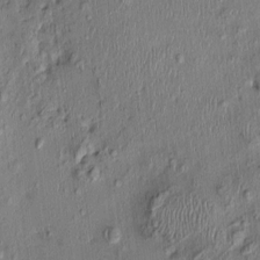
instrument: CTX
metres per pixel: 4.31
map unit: Nhu
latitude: -0.3873
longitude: -14.6302
